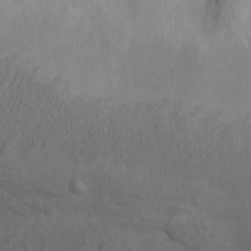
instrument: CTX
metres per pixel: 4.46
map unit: eHh
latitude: -8.8786
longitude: -68.8191
